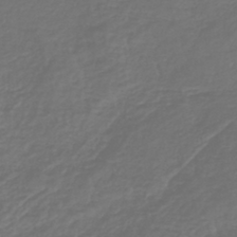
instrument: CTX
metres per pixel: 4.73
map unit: lHb
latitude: -43.1998
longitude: 69.8044
